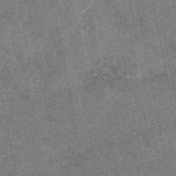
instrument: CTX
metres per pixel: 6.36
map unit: eAb
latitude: 48.4412
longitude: 108.1039
